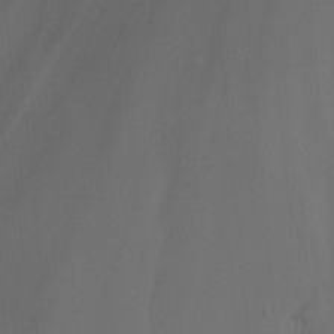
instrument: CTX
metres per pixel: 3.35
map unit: Nhu
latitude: -11.8989
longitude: -74.6113
